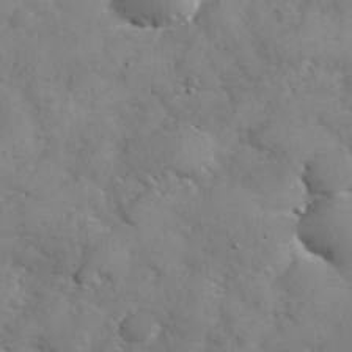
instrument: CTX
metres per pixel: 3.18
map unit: eHh
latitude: 38.0822
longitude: -67.4804
